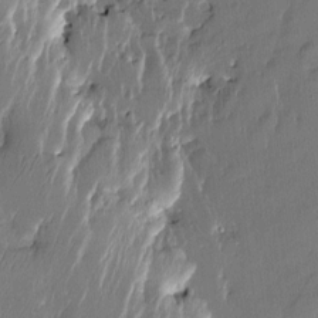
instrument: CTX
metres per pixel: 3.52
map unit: Htu
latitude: -5.8989
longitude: 176.1606
